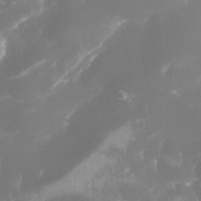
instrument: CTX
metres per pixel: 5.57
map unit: eHh
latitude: 31.9717
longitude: -63.1592
